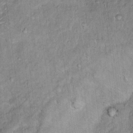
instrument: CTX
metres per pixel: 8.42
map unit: Hto
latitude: 15.2726
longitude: -38.3656
